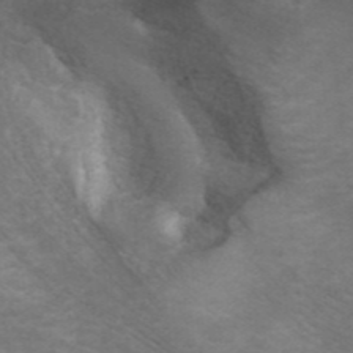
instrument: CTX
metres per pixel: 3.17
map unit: ANa
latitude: 44.2522
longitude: 22.5007
